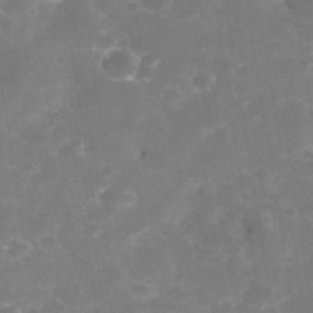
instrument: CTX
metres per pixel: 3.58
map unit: Nhe
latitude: -38.1039
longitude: -112.7057
